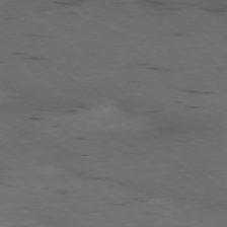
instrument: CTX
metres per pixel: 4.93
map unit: Ap
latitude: -78.2928
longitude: -74.3089
